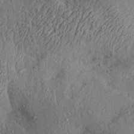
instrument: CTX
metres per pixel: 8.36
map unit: Aa
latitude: 29.0080
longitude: -133.5749
